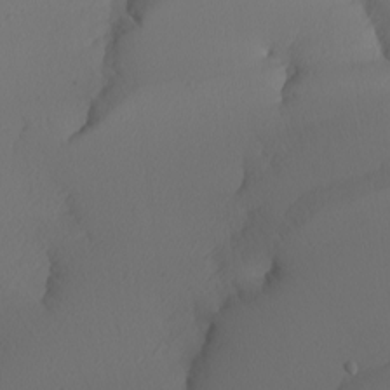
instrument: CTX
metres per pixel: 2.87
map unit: Nhu
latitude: -5.4643
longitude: -95.1403
